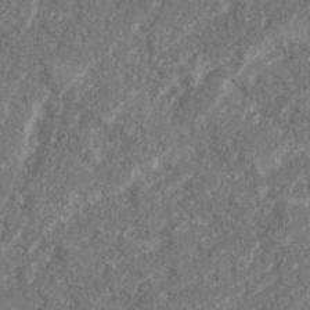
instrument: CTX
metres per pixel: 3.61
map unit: Ave
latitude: 20.1389
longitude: -130.1767
